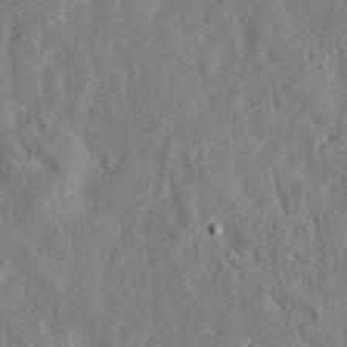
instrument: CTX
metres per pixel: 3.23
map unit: Htu
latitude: -4.1416
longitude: 174.0661
